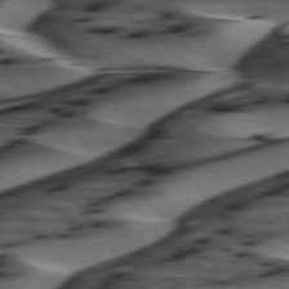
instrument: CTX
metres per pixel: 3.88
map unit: lApd
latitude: 75.4615
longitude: -72.0444
